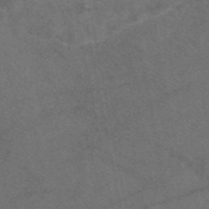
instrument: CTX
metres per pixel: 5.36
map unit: eAb
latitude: 47.7639
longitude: 111.7477
